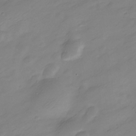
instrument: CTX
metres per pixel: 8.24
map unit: Nve
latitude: -21.5777
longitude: 107.1620
